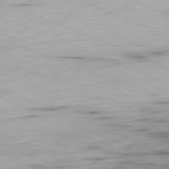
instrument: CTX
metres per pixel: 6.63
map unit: Ap
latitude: -81.7667
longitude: -70.2900
